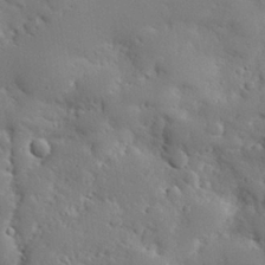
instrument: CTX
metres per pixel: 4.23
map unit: eHh
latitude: 30.3090
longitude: -82.3467
